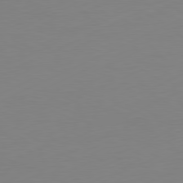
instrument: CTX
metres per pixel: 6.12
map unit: Ap
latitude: -81.1431
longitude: -84.9892
